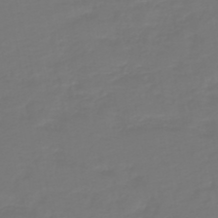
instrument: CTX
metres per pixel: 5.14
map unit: HNb
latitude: -47.0297
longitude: 54.8597
